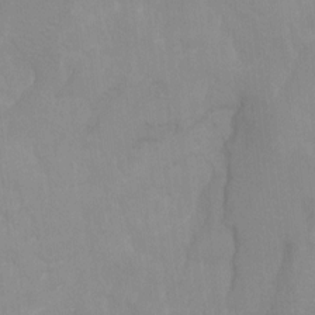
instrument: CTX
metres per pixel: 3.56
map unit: Nhu
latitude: -8.6896
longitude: -73.5182
